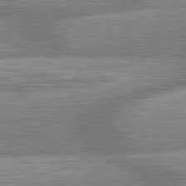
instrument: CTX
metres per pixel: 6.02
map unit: lApd
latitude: 81.6127
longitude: -166.8191
